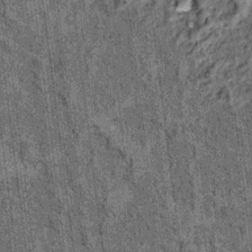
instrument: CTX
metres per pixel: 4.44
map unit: Hto
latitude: 14.8191
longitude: -35.8772
